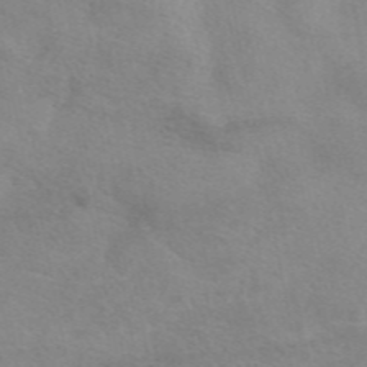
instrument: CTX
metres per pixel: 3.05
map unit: eAb
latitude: 48.6113
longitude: 122.9920
